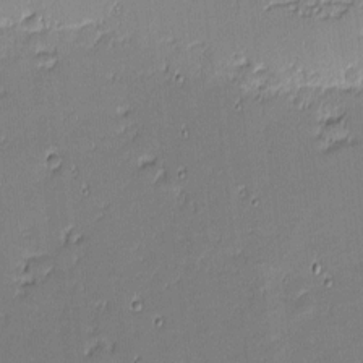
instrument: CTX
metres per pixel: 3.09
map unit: eHh
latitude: -3.2564
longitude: -81.7827
